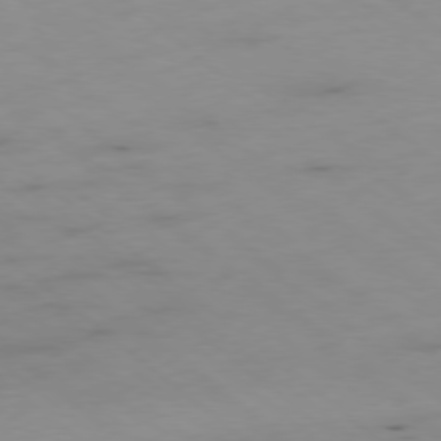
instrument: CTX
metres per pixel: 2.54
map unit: Hpe
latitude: -78.5762
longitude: -16.9325
